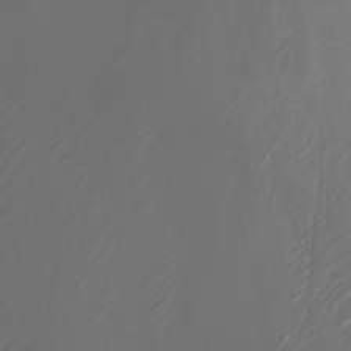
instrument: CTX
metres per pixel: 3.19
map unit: Htu
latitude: -7.1620
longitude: -70.7246
